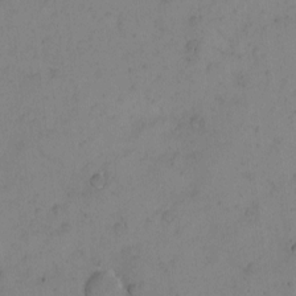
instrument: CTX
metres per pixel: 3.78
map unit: eHh
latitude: -8.9919
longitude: -65.9150
